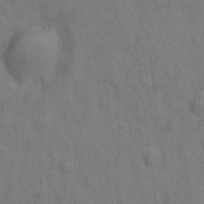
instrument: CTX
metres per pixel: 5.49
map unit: Hto
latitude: -0.0472
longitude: -34.1388
